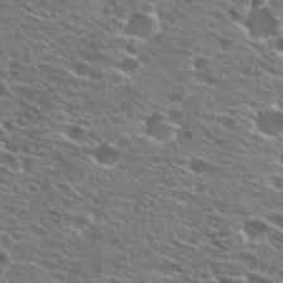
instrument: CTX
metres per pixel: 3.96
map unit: Hto
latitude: 26.9136
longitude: -47.7261
